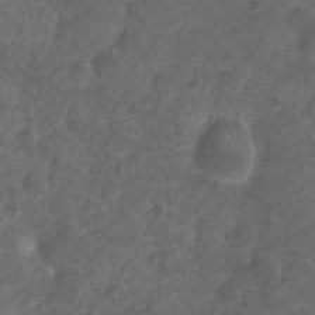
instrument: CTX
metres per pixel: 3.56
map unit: Nhu
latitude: -10.4629
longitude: -21.3293
